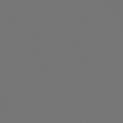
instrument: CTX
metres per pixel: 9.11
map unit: Hpe
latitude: 72.9136
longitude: -128.0255
